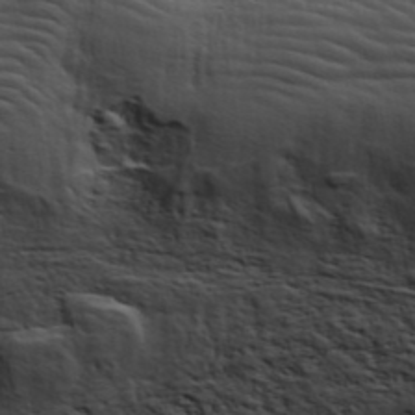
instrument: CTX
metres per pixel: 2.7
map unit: ANa
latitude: 41.6505
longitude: 49.8045
